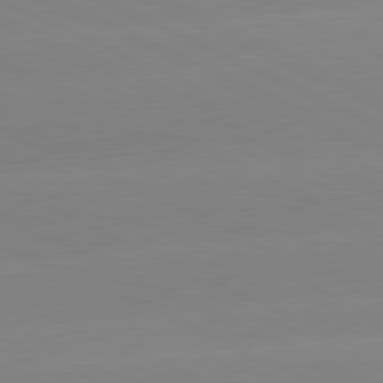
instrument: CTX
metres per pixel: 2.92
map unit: lApd
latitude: 81.3104
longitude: -151.7260
